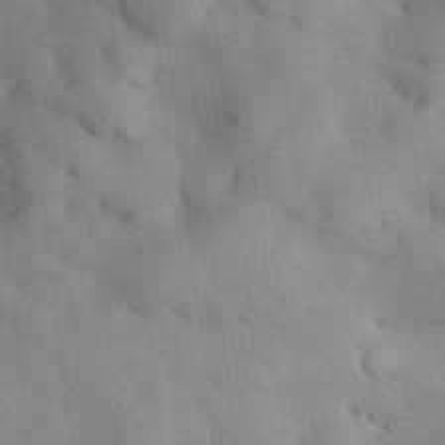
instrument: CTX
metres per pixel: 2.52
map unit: Nhu
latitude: 27.5560
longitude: -71.5371
